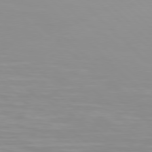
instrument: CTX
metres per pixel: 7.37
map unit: Hpe
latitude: 77.4237
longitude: -175.6694
